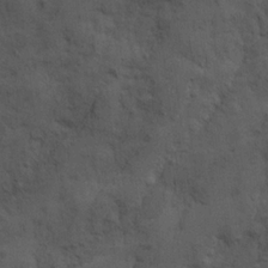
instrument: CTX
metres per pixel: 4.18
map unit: Ave
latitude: 21.6316
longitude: -130.1011
